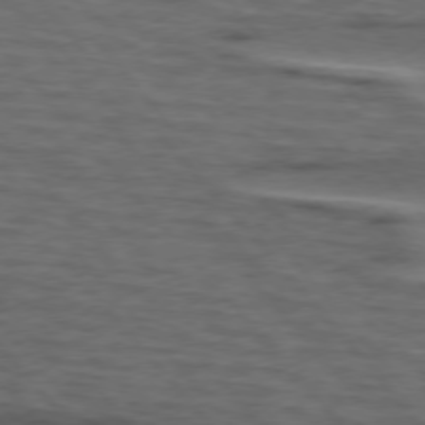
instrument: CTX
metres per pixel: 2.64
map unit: lApd
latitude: 75.7072
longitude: -70.0444
